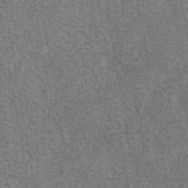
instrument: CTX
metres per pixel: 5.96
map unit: eAb
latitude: 42.2712
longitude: 105.5588
